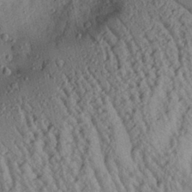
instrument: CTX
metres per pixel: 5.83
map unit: Aa
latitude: 28.5734
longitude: -135.0458
